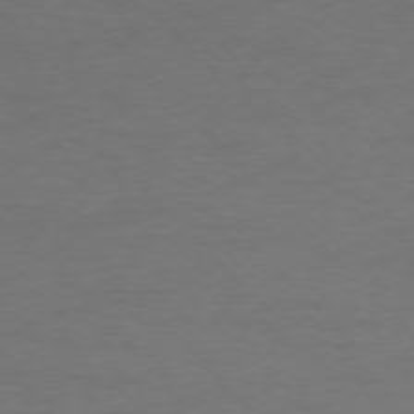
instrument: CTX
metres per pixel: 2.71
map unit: Ap
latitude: -77.1242
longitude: -71.6694
